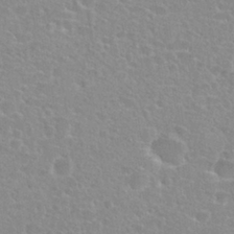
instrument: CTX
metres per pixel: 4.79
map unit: Nhu
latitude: 27.3860
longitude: -51.2726
